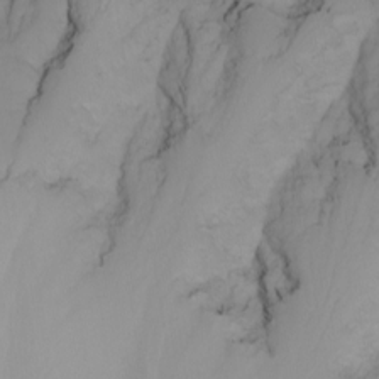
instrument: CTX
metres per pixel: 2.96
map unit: Nhu
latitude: -6.8408
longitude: -81.8205
